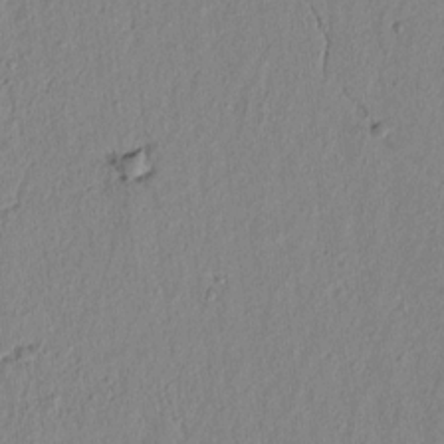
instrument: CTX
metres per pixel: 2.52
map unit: lAvf
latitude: 6.7435
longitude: 165.2565
